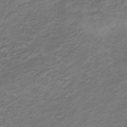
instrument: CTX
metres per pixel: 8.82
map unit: lHb
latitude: -34.5196
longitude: 67.8233
